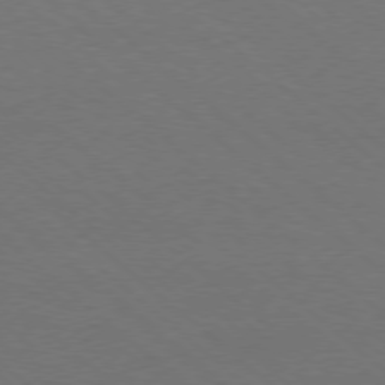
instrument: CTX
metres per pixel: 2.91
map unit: Ap
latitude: -78.4440
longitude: -85.7828
